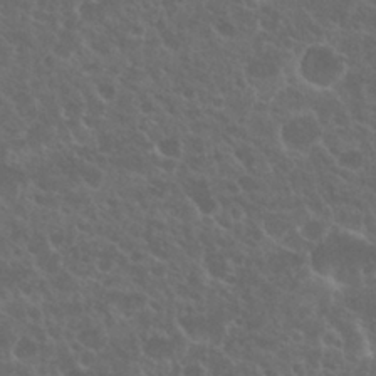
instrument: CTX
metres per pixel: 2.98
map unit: Nhu
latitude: 26.8191
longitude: -51.4048
